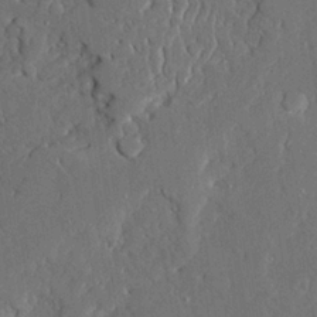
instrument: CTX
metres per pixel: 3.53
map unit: Ave
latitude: 23.0269
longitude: -129.3293
